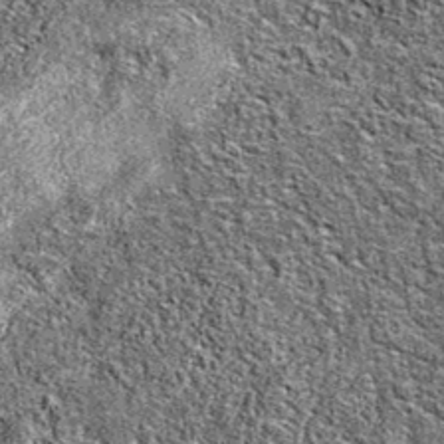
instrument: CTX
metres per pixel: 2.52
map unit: eAb
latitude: 37.1403
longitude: 105.7099
